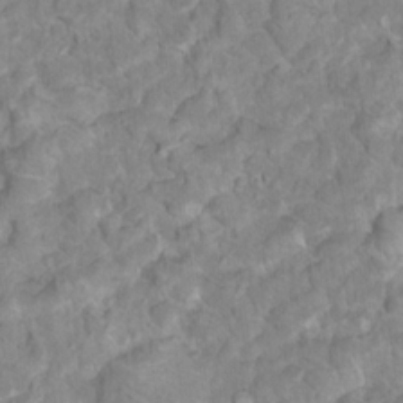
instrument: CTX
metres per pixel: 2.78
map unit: Nhu
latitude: 17.4804
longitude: -31.8962
